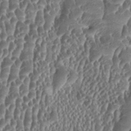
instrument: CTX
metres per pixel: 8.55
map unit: HNhu
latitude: 0.4601
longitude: 0.2929
